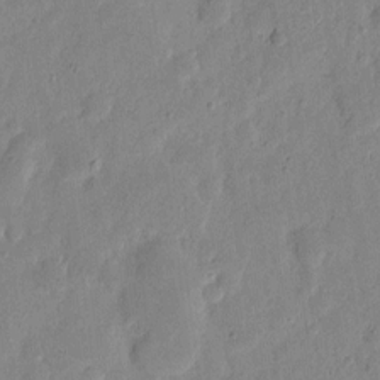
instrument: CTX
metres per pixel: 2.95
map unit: eHh
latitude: 7.4615
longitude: -71.6127
